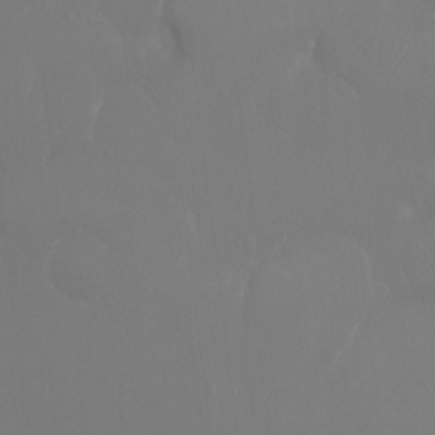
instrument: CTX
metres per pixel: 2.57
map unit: Ht
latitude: -7.7666
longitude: -29.4804
